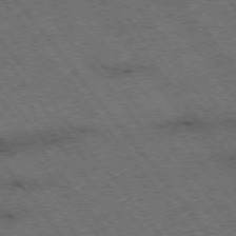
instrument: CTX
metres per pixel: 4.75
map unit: Hpe
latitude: -75.4455
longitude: 4.5762
